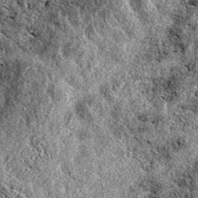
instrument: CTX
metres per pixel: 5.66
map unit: eAb
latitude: 38.7624
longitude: 111.0486
